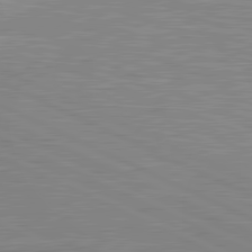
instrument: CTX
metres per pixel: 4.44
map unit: lApd
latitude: 81.7639
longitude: -172.0255
